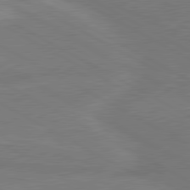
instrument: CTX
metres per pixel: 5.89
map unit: lApd
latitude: 80.4412
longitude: 128.6519
